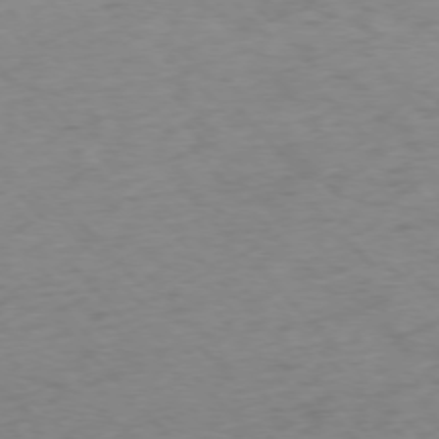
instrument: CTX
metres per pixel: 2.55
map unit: Ap
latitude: -76.2173
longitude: -65.5371
